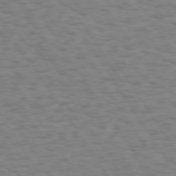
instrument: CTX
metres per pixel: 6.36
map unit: Hpe
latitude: 73.4994
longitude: -140.6112
